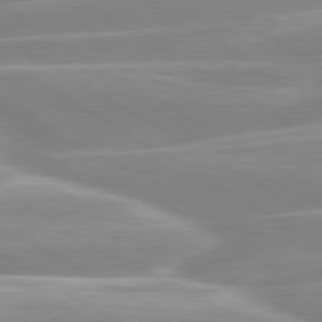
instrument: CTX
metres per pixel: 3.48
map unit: lApd
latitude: 80.1389
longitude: -128.1578
